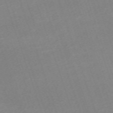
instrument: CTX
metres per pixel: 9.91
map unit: eHh
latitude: -64.5763
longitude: 50.2739
